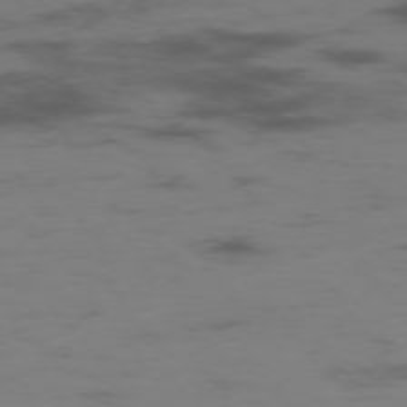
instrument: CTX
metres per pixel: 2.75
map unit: Hpe
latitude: -75.6722
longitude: -19.7827
